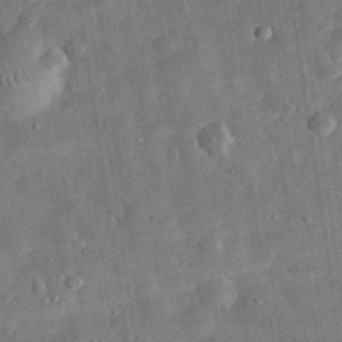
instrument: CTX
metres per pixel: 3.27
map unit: eHh
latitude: 32.3278
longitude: -74.9703
